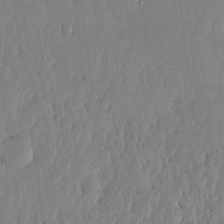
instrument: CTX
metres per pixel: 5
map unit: lHvf
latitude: 18.5923
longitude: -116.3089
